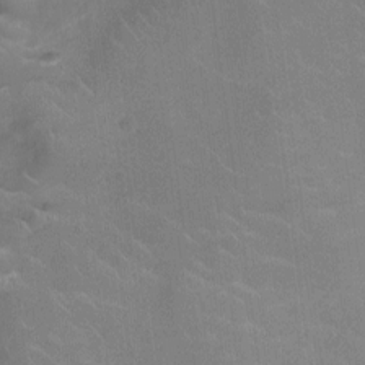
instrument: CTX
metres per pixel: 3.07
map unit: Ht
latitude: -4.9352
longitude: -15.4238
